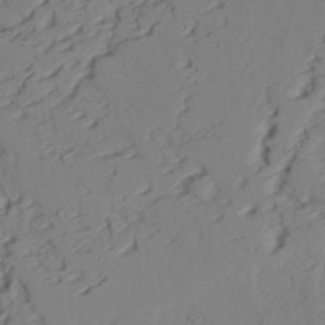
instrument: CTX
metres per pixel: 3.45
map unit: lAvf
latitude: 25.7071
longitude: -110.9514
